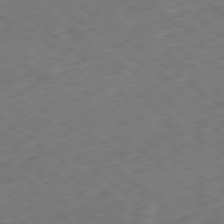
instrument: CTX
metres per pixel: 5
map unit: Ap
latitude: -79.6344
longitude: -73.7450
